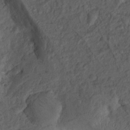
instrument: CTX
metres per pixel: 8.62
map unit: Nhu
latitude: 12.4601
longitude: -28.3845
